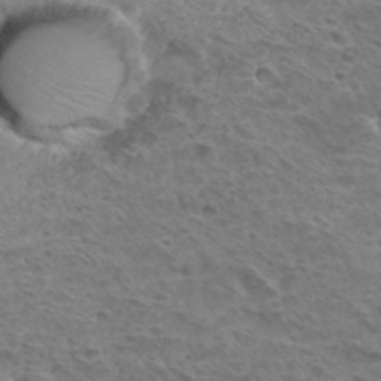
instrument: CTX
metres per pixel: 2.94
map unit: Hto
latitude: 33.9528
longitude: -44.4979
